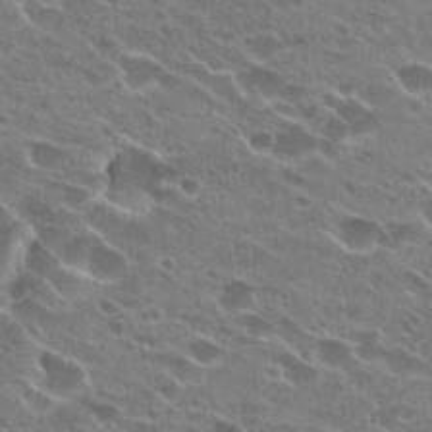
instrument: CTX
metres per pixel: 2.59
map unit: Hto
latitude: 24.3467
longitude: -41.9717
